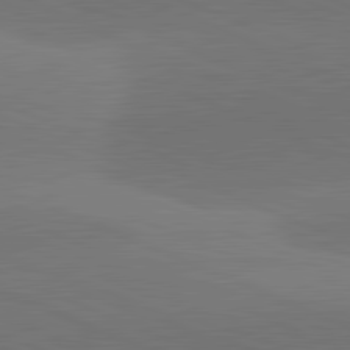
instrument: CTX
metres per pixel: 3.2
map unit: lApd
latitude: 82.0822
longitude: -155.4615
